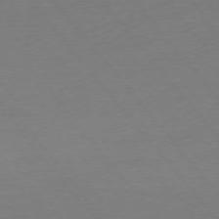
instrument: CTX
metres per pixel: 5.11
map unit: Ap
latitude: -75.6722
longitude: -93.9528
